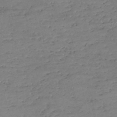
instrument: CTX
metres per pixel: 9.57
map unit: eHh
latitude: -54.3306
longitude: -89.9528
